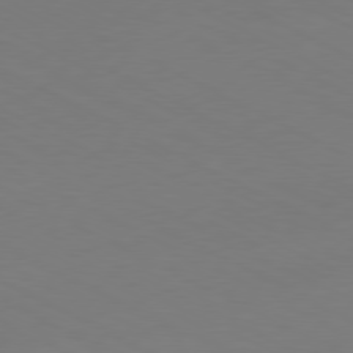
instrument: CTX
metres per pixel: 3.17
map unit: Ap
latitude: -80.8408
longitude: -94.8380
